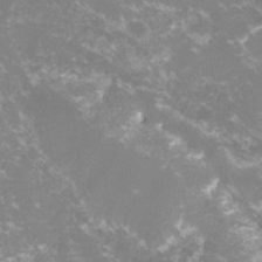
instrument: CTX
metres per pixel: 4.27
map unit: lHvf
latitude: -15.5399
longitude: -100.4601
